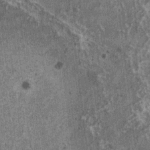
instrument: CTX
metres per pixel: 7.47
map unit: HNhu
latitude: 0.8946
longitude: 5.0486
